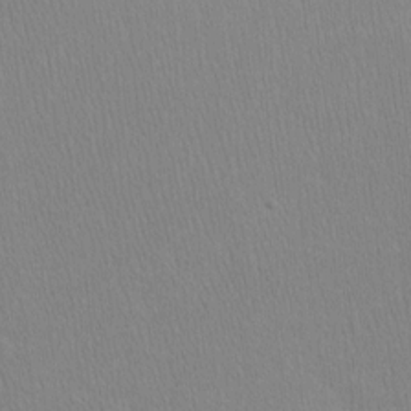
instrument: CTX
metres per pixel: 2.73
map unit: Htu
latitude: -6.6896
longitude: -70.3656
